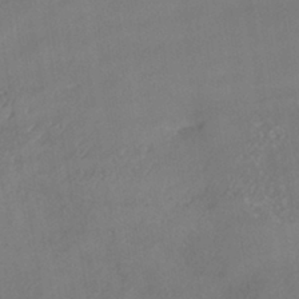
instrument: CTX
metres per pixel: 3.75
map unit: HNhu
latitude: -40.9542
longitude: 101.6532
